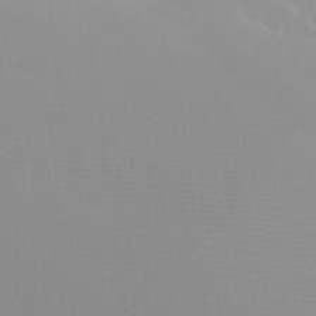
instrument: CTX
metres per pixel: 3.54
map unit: eHh
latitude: -8.0094
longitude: -70.6868
